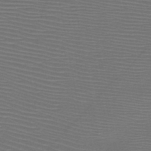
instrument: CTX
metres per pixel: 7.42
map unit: HNb
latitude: -47.9178
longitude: -42.3089
